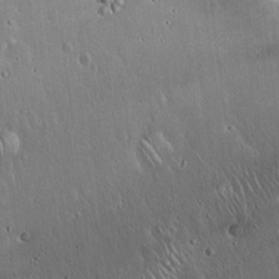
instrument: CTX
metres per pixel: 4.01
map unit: Hto
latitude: 17.5938
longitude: -57.2914
